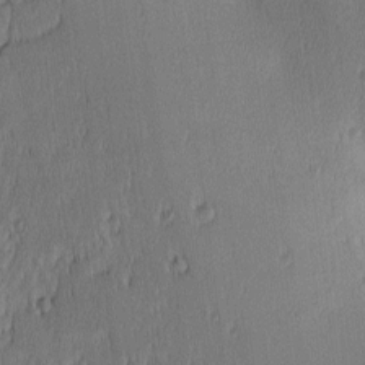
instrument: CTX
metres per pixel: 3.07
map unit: lAa
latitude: 2.8758
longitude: -117.7261
